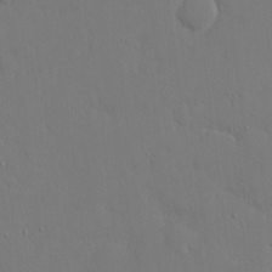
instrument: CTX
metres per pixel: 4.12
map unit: eHh
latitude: 15.7072
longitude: -71.5371
